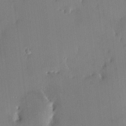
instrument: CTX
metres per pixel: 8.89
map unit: HNhu
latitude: 7.6316
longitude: 3.5210
